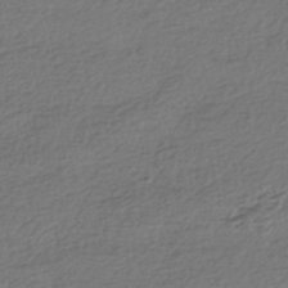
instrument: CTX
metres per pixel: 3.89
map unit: HNhu
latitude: -43.9556
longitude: 97.5588
